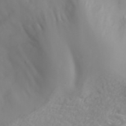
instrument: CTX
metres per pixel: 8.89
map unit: ANa
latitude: 41.8772
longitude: 28.8597
